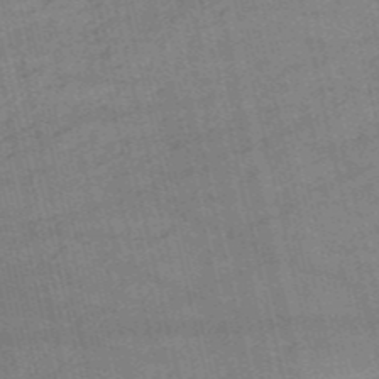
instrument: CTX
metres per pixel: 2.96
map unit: HNb
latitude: -53.3698
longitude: -40.7624
